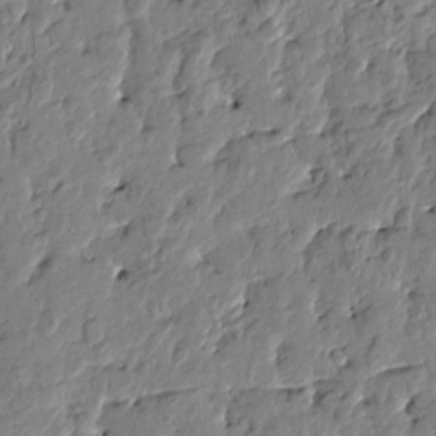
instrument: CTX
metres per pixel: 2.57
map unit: Htu
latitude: -1.6344
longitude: -179.6127
